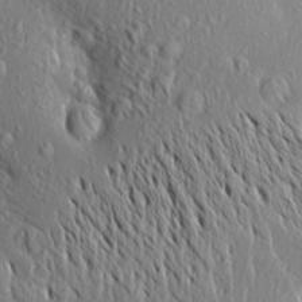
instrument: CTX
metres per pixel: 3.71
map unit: Aa
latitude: 18.0633
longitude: -148.2523
